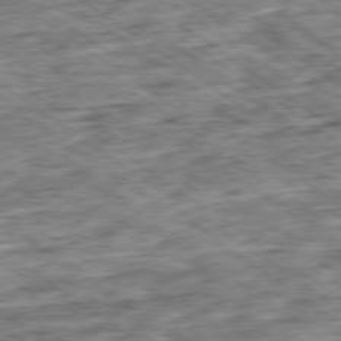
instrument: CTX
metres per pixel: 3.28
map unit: Ap
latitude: -79.5966
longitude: -75.8017
